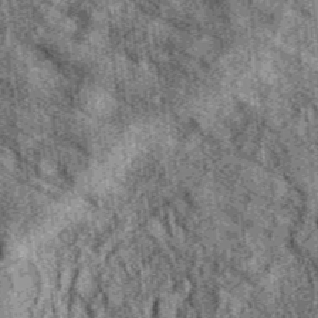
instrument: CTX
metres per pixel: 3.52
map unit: eAb
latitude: 36.4601
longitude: 107.5210
